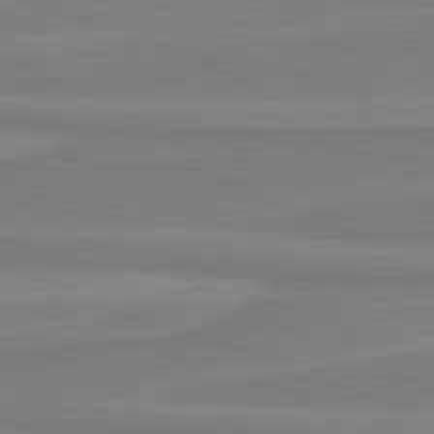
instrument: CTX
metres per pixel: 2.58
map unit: lApd
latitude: 81.2537
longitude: 170.4251
